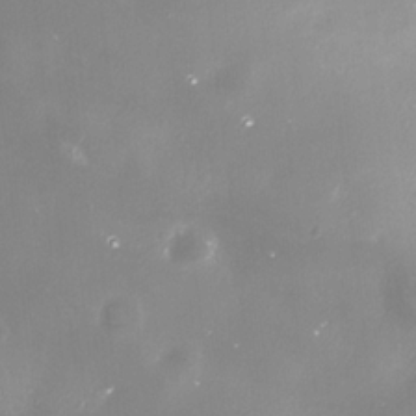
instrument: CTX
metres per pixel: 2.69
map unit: Nhe
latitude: -35.6344
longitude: -91.4993
